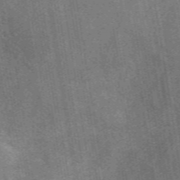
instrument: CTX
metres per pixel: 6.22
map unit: eAb
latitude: 49.5938
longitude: 116.1605
